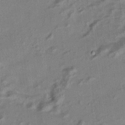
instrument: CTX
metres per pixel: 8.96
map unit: HNhu
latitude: 7.4426
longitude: 15.3321
